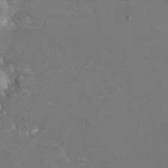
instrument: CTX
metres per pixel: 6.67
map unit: Hto
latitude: 8.4412
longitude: -30.9136
